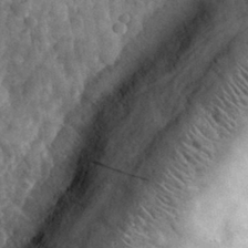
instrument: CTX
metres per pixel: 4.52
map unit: eHh
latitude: 31.9528
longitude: -69.4616
